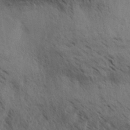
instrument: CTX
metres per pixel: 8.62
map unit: Aa
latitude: 32.3278
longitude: -140.6112
